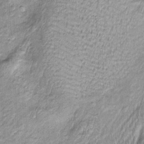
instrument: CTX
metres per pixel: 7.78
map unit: Htu
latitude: -5.6910
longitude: 158.7652
